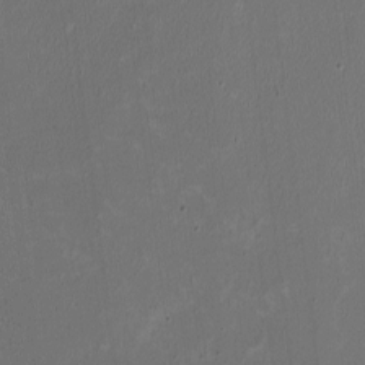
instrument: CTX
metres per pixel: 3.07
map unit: HNhu
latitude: -2.1983
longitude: -6.4034
